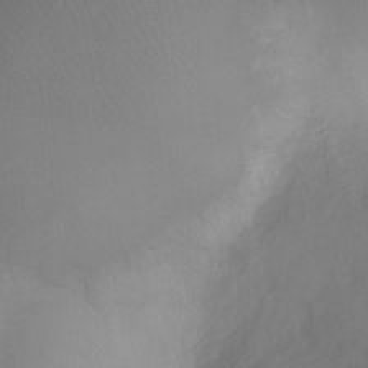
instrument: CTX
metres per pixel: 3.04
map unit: Ht
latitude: -9.4076
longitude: -34.3467
